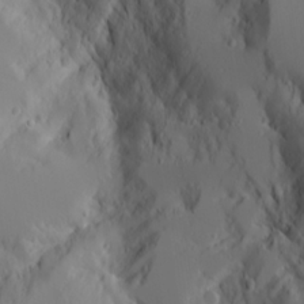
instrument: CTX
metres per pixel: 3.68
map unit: Aa
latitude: 17.1214
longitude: -124.9135
